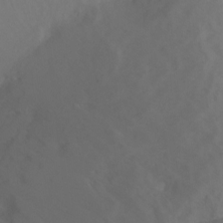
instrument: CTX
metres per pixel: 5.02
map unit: Ht
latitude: -4.5384
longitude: -27.3671
